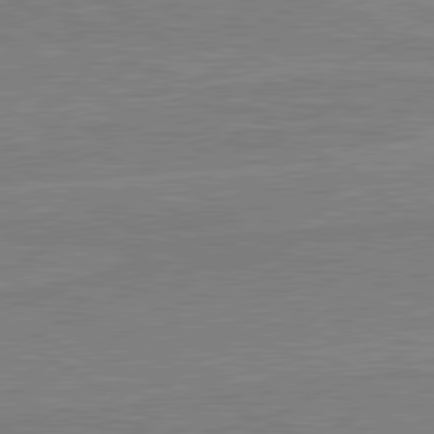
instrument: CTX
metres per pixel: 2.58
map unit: lApd
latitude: 80.4034
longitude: 168.8974
